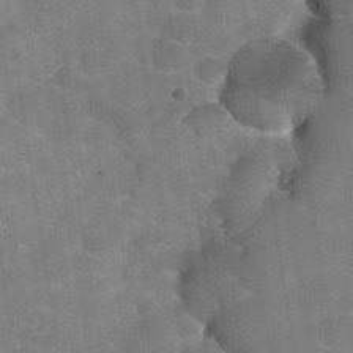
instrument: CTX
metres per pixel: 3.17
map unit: Hto
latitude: 35.2537
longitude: -52.9513
